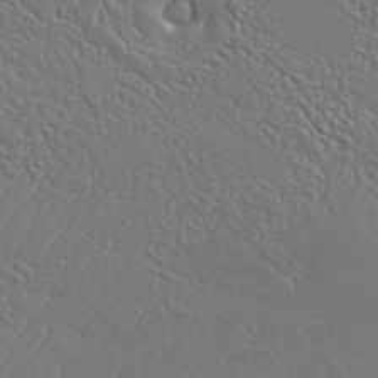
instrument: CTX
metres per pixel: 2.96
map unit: Aa
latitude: 34.0633
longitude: -134.2711
